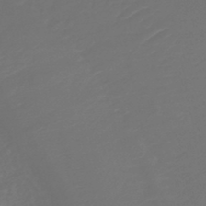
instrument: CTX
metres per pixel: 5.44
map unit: lHb
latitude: -43.9178
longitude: 77.8422
